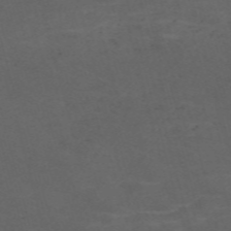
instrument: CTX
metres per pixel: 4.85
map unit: Nve
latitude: -58.8785
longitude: 59.3131
